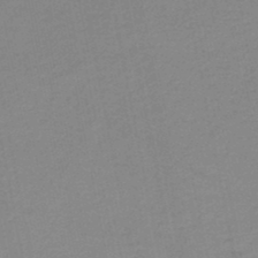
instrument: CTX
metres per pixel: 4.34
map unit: lHb
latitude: -46.7274
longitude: 60.9164
